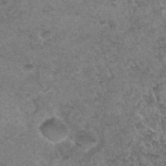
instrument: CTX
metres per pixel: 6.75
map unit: Hto
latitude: 32.6679
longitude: -49.3293
